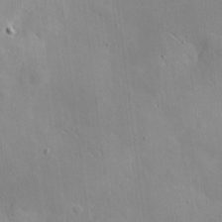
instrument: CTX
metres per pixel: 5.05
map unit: eHh
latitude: 4.7057
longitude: -68.1956
